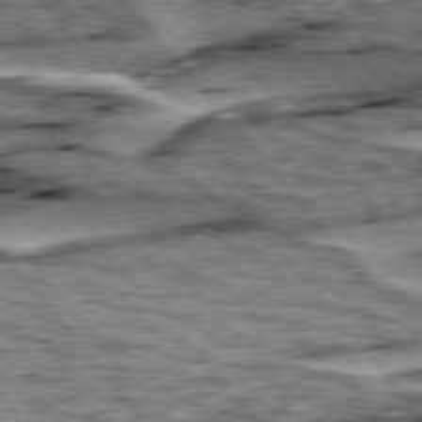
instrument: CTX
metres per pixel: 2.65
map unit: lApd
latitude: 76.2333
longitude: -71.1781
